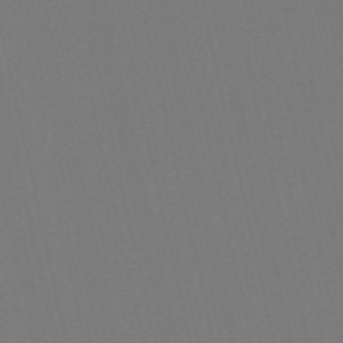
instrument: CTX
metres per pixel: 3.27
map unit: HNb
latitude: -54.9920
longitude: -38.9703
